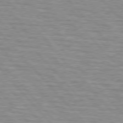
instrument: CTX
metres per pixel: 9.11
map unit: lApd
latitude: 76.5356
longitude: -76.9702
